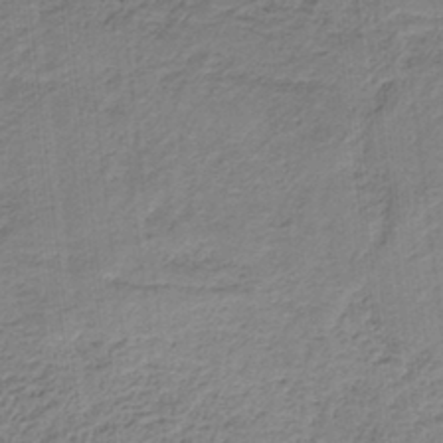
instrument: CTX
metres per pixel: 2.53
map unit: HNb
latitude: -35.3699
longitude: 57.8044
